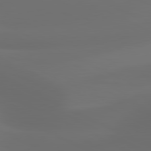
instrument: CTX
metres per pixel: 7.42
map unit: lApd
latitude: 80.9136
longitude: 123.5210
